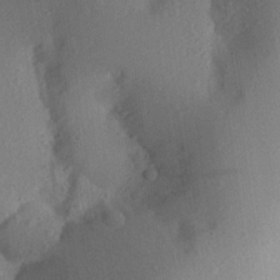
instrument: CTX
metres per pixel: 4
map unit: Aa
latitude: 26.5735
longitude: -146.3657
